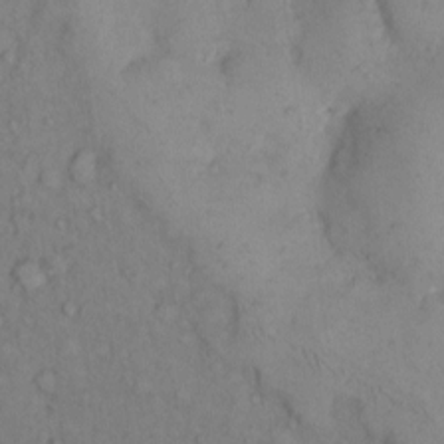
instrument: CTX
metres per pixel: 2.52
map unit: eHh
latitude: 11.3860
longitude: -62.2334
